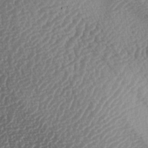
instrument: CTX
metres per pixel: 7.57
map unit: lAa
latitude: -3.4832
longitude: -128.1011
